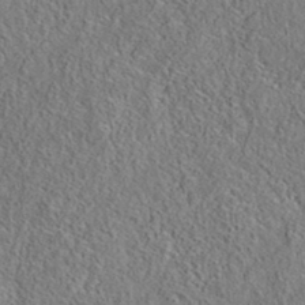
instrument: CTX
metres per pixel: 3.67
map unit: eAb
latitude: 35.7449
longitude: 111.8422
